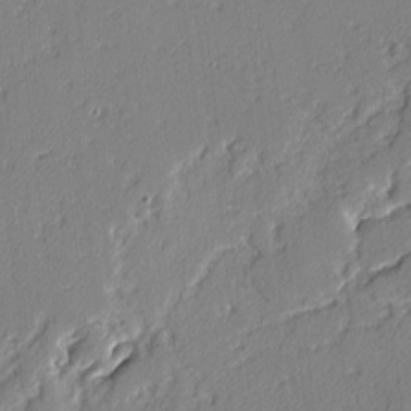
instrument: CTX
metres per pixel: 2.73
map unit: lAvf
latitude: -2.8219
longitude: -108.9135
